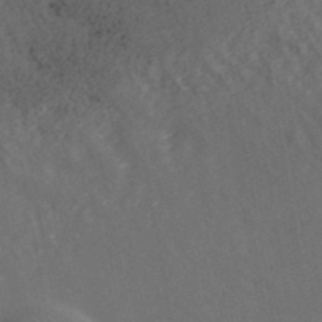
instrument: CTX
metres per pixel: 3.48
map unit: ANa
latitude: 42.4601
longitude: 30.4251
